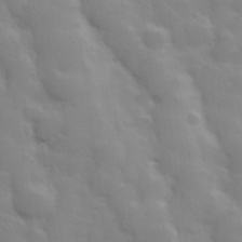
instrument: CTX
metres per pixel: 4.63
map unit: Hve
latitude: 31.0459
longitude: 150.5952
